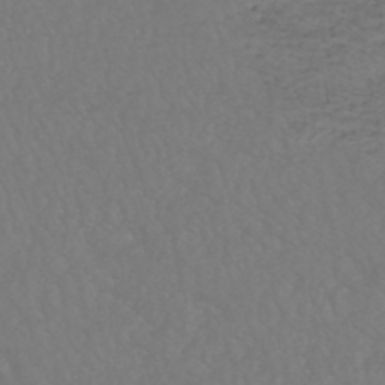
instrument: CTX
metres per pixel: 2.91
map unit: HNhu
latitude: -48.6897
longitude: 101.4265
